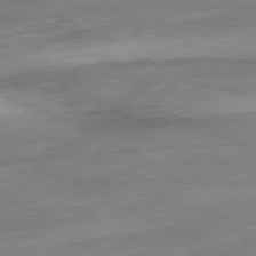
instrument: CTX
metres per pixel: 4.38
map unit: Ap
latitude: -80.9920
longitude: -82.2711
